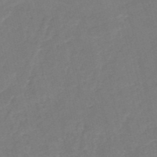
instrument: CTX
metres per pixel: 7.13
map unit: HNb
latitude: -52.8219
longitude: -48.6113
